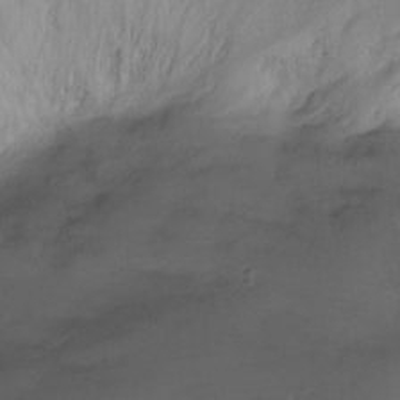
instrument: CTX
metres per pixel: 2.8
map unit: Htu
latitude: -14.8786
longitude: -45.6883
